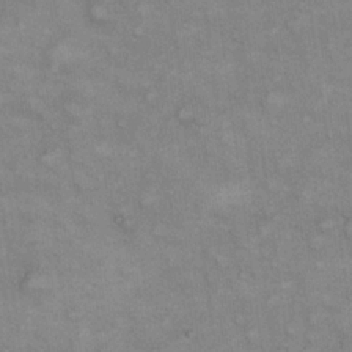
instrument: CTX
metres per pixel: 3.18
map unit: eHh
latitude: 21.8017
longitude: -62.0444
